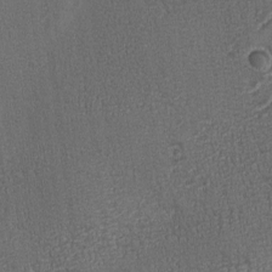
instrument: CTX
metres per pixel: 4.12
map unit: Ave
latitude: -7.6155
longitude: -118.9325
